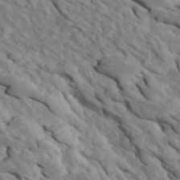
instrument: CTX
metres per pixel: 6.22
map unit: Htu
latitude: 1.1592
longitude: 143.0486
